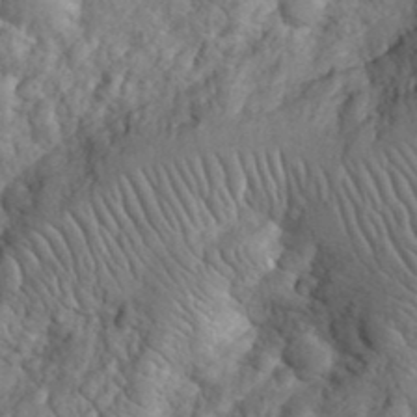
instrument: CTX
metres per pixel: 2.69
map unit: eHh
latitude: 32.4034
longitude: -66.4601
